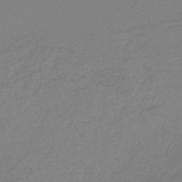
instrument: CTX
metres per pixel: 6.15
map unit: lHb
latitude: -45.8233
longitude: 67.4454
